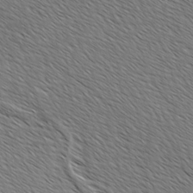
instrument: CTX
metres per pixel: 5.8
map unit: lAvf
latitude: -2.2739
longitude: -113.3293
